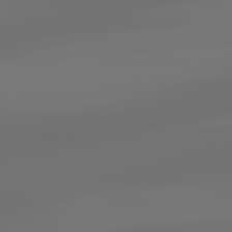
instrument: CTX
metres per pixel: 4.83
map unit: lApd
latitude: 83.2725
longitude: -130.4790
